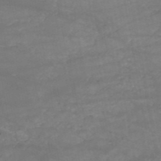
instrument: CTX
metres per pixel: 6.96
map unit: HNb
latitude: -51.2376
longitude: -39.7450
